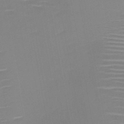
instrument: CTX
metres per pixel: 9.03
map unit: HNb
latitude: -46.2550
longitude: -42.5735
